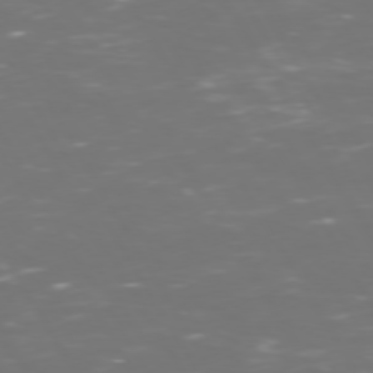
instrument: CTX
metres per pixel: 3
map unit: Hpe
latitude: 72.6680
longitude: -126.4223
